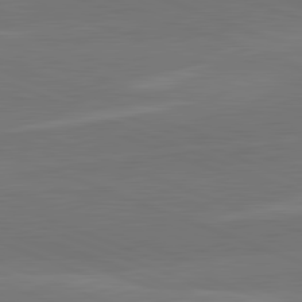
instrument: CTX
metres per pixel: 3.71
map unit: lApd
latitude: 82.2144
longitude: 137.3698
